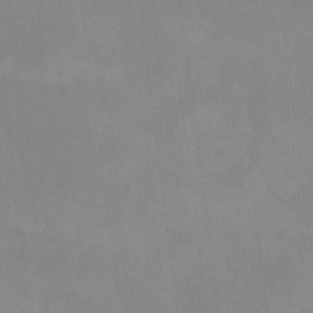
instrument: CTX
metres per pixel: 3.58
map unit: eHh
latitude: -8.9164
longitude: -68.9324
